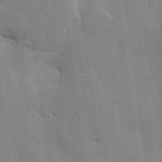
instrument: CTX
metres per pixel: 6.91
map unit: eHh
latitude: 9.2537
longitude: -66.8758
